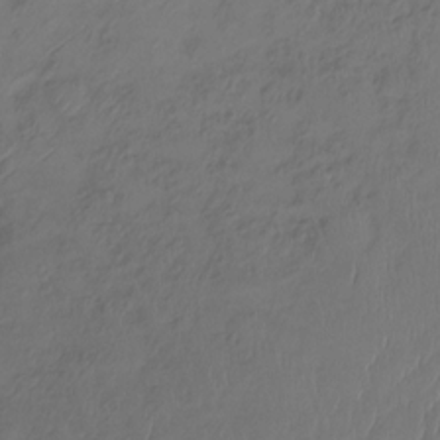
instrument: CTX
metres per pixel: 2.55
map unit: Htu
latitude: -14.2362
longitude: -44.8947
